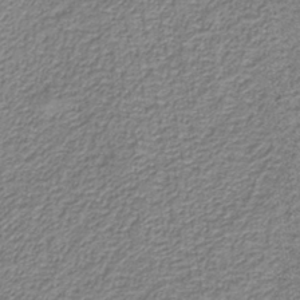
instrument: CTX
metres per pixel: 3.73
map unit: eAb
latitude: -38.9731
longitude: 52.5195
